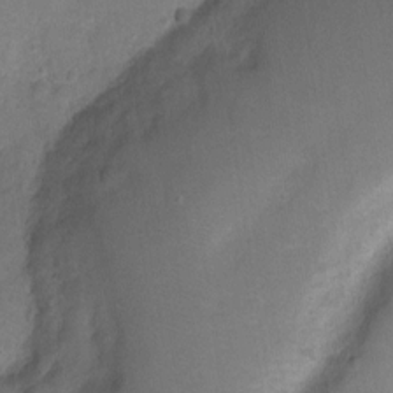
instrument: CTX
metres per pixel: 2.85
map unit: Ht
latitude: -5.5966
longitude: -29.1025
